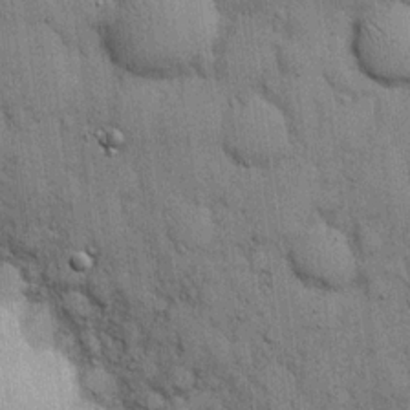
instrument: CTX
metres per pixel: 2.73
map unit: eHh
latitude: 15.7261
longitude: -62.6113
